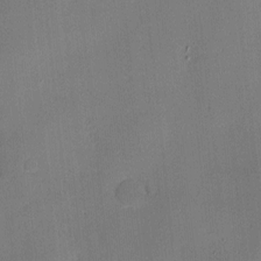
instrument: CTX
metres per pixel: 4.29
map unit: Hve
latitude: -10.4629
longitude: 175.6154
